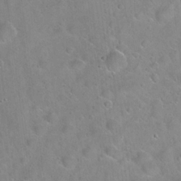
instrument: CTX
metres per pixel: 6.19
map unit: Hto
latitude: 21.5749
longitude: -53.3104
